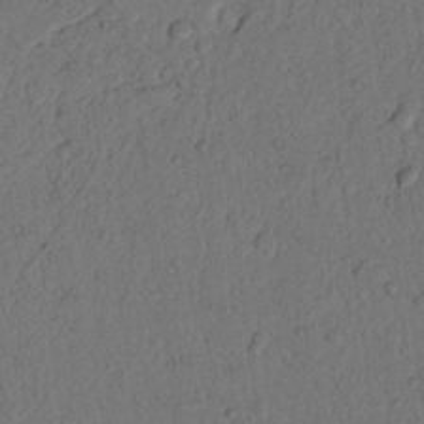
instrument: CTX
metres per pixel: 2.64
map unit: Nhu
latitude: 21.2726
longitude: -75.5560
